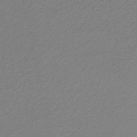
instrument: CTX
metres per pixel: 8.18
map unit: lHb
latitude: -46.8786
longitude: 58.2172
